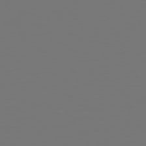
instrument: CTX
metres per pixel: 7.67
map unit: lApd
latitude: 79.2348
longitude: -175.9339
